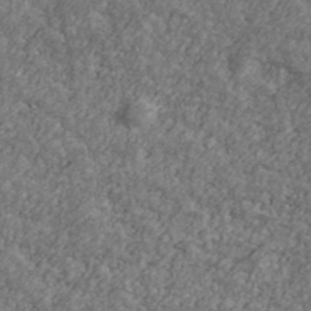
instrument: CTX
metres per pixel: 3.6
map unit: Ave
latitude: 41.7260
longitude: -111.1403
